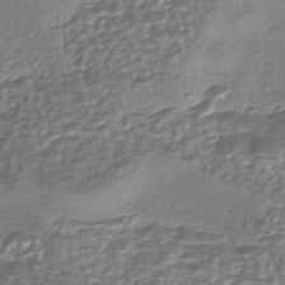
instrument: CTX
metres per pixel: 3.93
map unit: eHh
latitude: -43.1053
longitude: 122.2173
